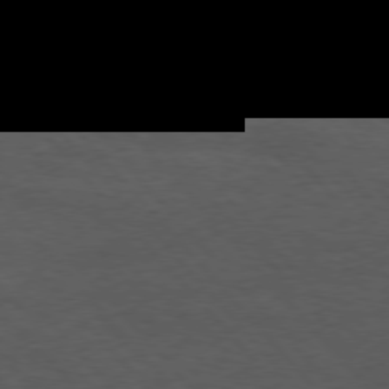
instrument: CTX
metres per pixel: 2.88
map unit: Hpe
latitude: 75.4049
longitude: -146.8002
